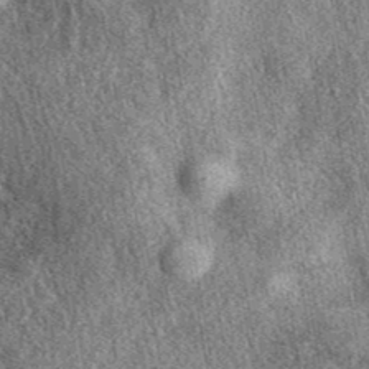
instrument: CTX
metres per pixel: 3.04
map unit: eAb
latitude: 39.3671
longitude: 108.3873
